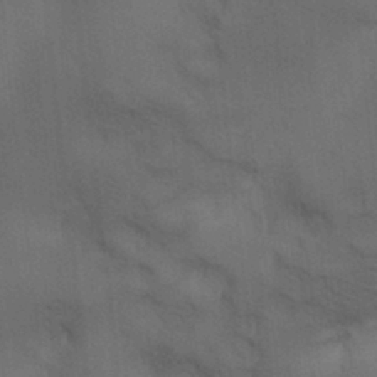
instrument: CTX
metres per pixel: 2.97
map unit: lAa
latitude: 11.8395
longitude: -108.6490
